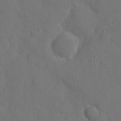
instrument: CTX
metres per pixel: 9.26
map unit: eHh
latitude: 7.1403
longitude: -68.3090
